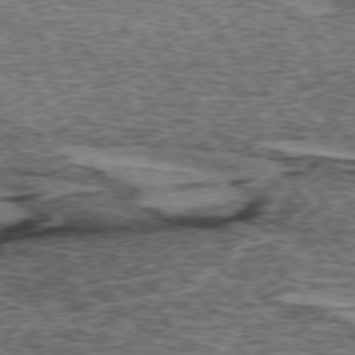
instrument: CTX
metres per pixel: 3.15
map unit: lApd
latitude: 74.4601
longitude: -76.4979
